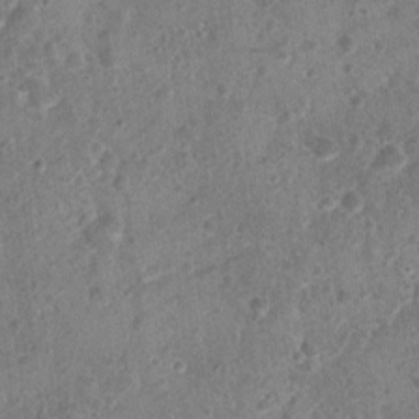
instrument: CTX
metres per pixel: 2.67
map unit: Nhu
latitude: 2.4034
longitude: -14.6302
